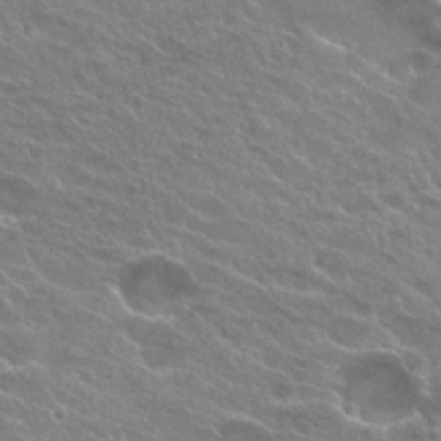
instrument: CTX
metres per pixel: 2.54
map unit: Hto
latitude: 25.3670
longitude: -37.8395
